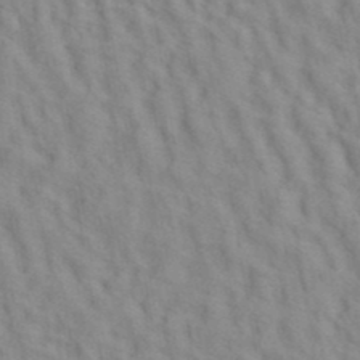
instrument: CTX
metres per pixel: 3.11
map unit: ANa
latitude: 40.7057
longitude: 28.9920
